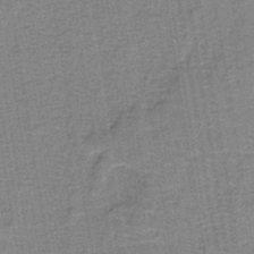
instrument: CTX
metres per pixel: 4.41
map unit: lHb
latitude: -40.4818
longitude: 56.6518
